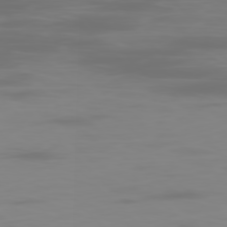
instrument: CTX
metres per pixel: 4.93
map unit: Ap
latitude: -78.9541
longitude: -70.3845
